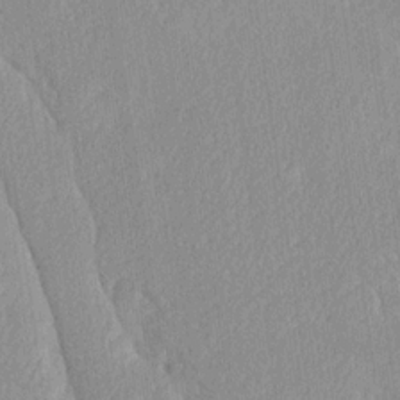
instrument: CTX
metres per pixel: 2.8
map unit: Ave
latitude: 20.7058
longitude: -136.8947
